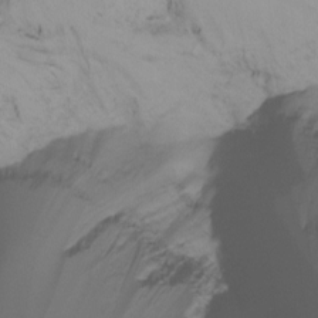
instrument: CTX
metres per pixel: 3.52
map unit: Ht
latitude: -16.5007
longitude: -49.2159
